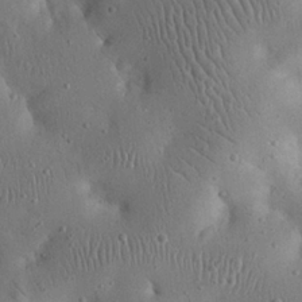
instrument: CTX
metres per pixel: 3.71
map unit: eHh
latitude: 23.8772
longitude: -67.4237
